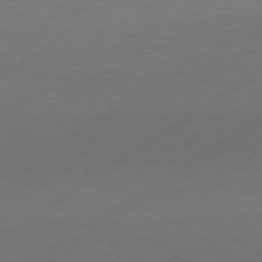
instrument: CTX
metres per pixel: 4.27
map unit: Hpe
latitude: -80.6330
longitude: 15.4644
